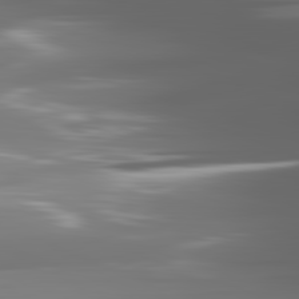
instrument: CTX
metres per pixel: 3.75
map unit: lApd
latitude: 82.1577
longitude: -149.1781
